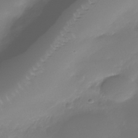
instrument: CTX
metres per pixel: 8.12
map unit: Nhe
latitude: -37.4265
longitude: -113.8583
